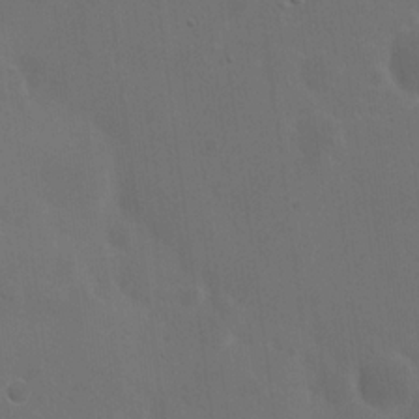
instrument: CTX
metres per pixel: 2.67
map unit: eHh
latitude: 19.1214
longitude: -66.3656
